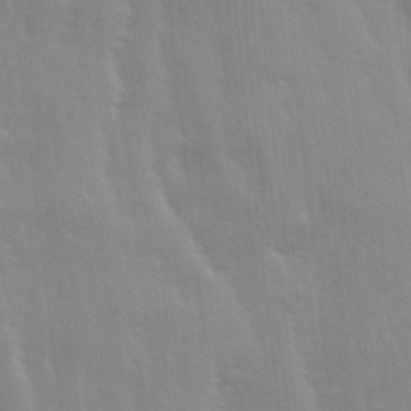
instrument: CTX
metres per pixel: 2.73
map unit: Ave
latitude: 13.7072
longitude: -104.1200
